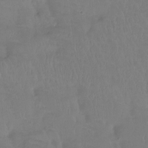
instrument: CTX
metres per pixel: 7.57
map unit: Htu
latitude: -14.5007
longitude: -46.4790
